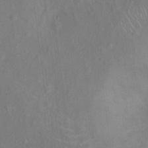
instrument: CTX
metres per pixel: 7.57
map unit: Ht
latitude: 13.9150
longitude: -41.6315
